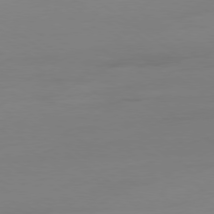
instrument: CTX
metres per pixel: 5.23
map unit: Ap
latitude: -79.2754
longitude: -65.8016
